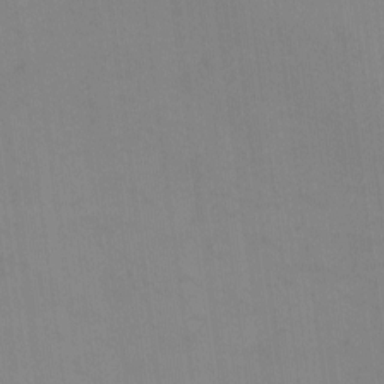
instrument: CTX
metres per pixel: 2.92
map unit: eHh
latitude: -8.6707
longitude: -68.2144
